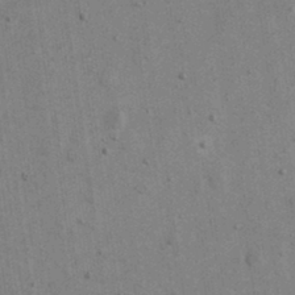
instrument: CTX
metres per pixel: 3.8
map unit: eHh
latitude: 15.4805
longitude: -68.5735
